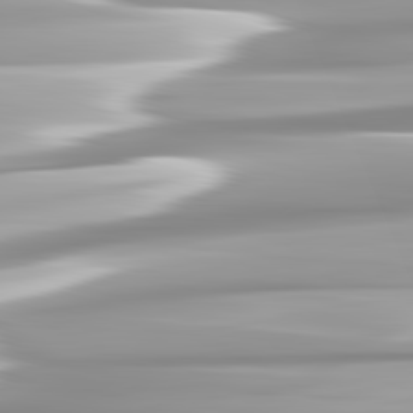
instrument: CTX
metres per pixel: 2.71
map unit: lApd
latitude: 82.6490
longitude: -137.9717
